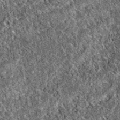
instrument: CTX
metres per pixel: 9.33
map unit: eAb
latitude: 38.2333
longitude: 111.7289
